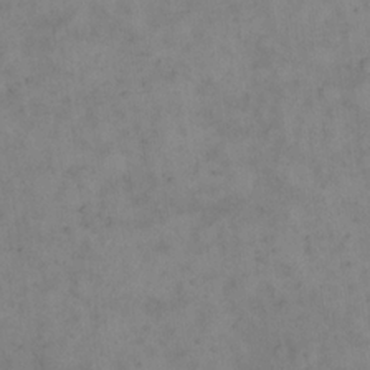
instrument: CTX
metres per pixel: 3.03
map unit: eHh
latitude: 18.2711
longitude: -64.9703
